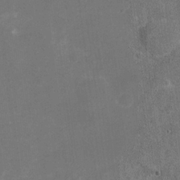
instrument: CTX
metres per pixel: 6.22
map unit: Nhu
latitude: -17.2187
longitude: -56.4601
